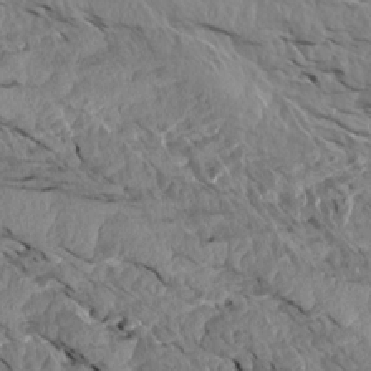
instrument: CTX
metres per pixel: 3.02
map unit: Aa
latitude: 14.2712
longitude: -140.7435
